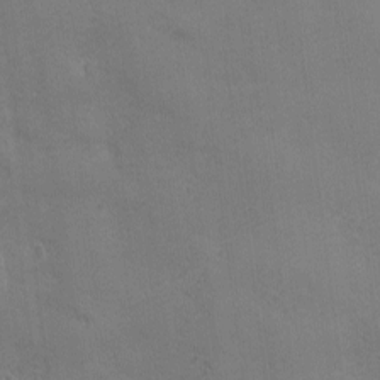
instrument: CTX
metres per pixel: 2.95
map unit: Ave
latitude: -7.7099
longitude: -121.0081
